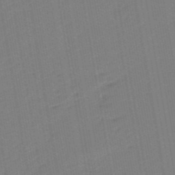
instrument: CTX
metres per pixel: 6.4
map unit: eHb
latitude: -47.8989
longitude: 88.1794
